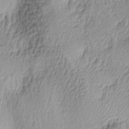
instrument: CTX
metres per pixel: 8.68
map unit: lAa
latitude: -5.3131
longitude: -122.7624
